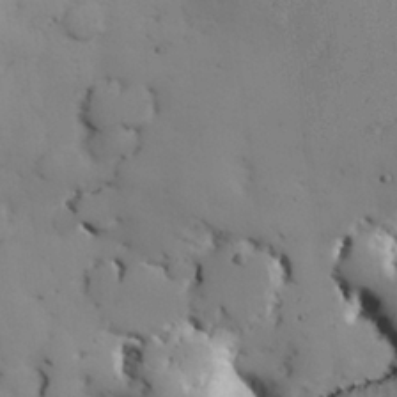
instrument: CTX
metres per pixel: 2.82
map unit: Nhu
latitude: 27.7828
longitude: -71.9906
